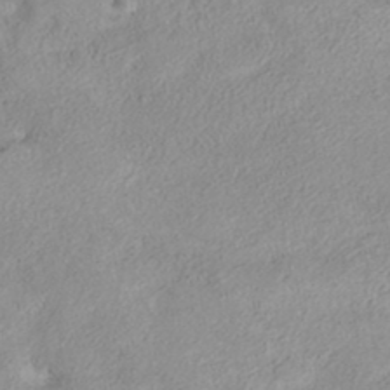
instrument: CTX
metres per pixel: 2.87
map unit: ANa
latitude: 36.5735
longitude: 13.4832
